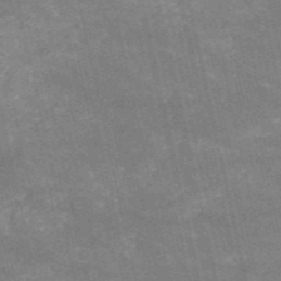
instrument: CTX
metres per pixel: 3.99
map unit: HNb
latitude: -52.7085
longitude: -39.8016
